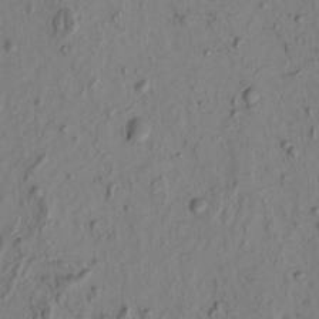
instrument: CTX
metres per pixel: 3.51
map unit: eHh
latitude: -1.1432
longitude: 17.1620
